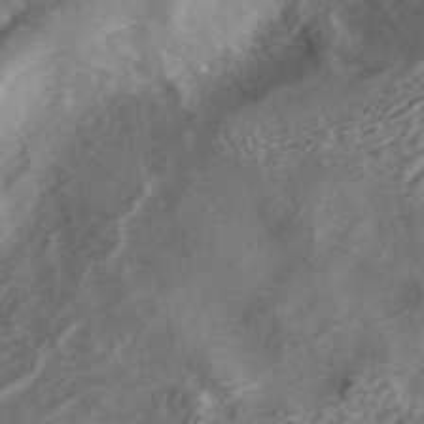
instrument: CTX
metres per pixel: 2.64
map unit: ANa
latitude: 43.7261
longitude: 29.3699
